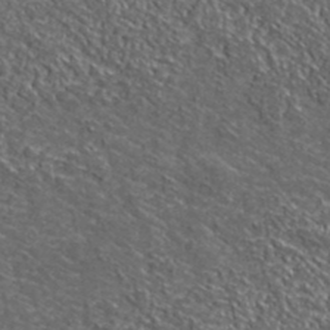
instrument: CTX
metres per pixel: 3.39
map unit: lHvf
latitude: 38.8191
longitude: -87.6127
